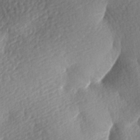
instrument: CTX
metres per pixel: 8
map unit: lAa
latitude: -8.7085
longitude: -126.9136
